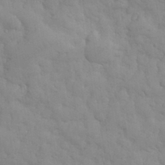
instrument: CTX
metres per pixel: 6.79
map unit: eHh
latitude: 32.1389
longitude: -68.6869
